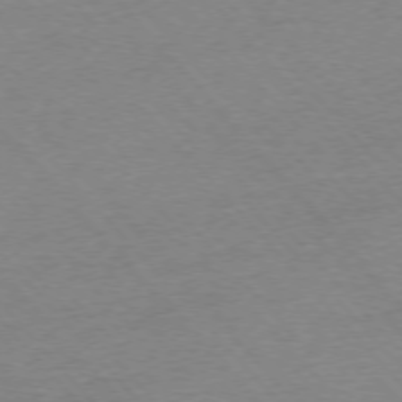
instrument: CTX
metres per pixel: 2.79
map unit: Ap
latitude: -76.4062
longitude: -94.2145
